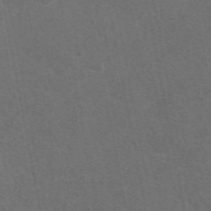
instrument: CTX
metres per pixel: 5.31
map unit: eAb
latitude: 47.8395
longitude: 116.5951
